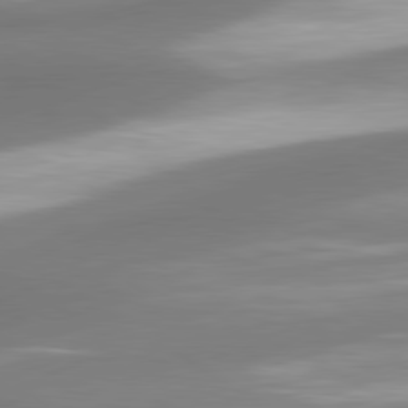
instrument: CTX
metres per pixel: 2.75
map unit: lApd
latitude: 80.2333
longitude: 179.7855
